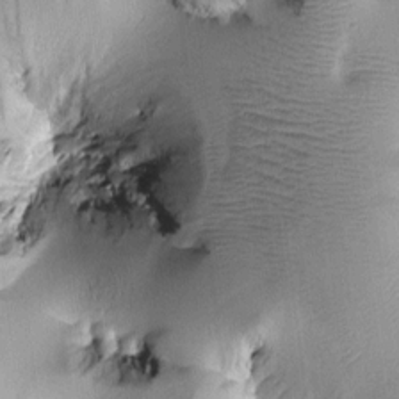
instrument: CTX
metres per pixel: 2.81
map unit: Htu
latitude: -0.5385
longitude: 171.8611
